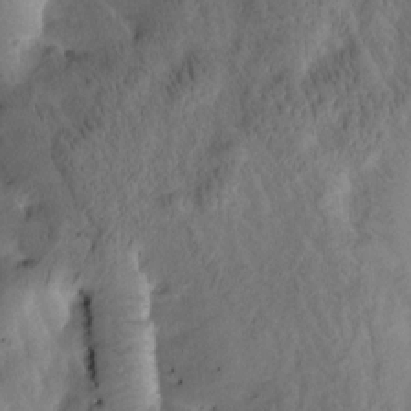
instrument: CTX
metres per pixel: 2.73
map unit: Htu
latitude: -3.6532
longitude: 166.6329
